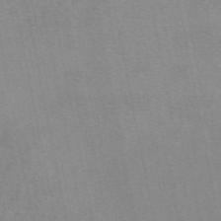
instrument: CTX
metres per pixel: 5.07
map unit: eAb
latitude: 49.2537
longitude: 103.5966
